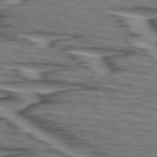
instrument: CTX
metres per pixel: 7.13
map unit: lApd
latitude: 74.1956
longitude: -71.0269
